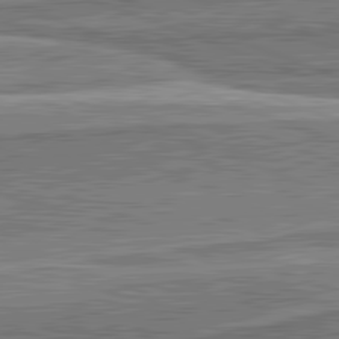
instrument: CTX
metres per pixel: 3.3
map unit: lApd
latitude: 82.1199
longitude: 167.3699
